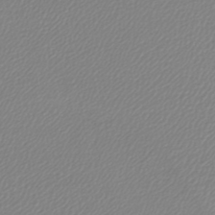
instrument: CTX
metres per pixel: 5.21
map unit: lHb
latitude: -41.8611
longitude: 69.1620
